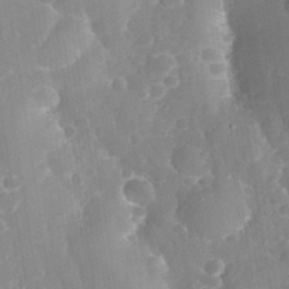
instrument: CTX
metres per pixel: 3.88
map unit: eHh
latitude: 32.5357
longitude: -59.9150
